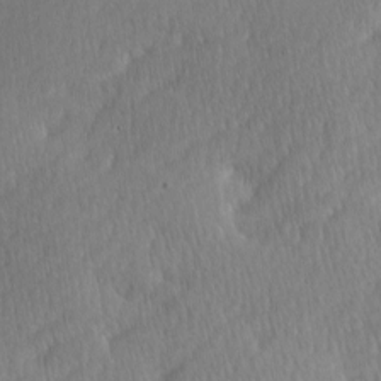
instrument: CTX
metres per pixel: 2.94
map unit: Ave
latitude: -0.8030
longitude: -114.1577
